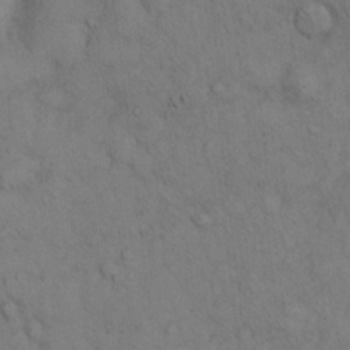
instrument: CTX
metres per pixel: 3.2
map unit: Hto
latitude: 13.2348
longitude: -59.5560
